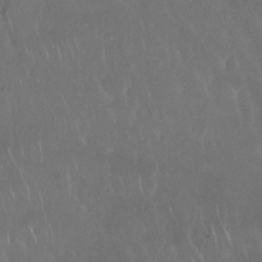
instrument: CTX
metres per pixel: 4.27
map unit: Nhu
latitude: 27.9906
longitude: -63.6505
